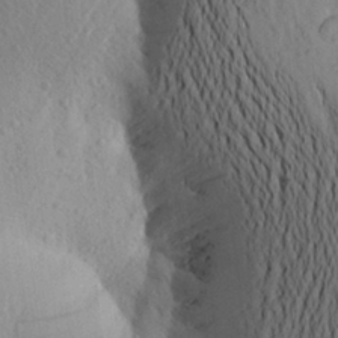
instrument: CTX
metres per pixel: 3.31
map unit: Aa
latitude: 25.1403
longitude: -149.6883
